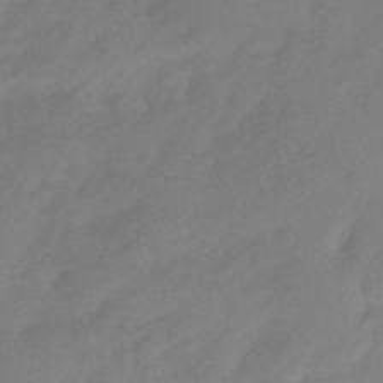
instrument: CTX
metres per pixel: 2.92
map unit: HNhu
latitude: -43.1620
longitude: 90.9731
